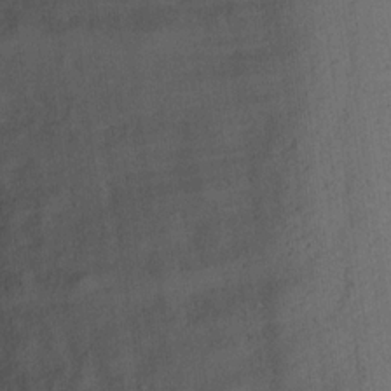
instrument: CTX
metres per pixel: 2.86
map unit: Hto
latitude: 14.8191
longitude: -39.4993
